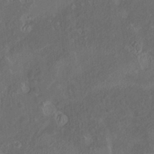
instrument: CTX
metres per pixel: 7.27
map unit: HNhu
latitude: 5.3859
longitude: 12.7274
